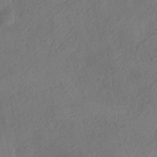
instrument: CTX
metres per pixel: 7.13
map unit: eHh
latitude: -42.8785
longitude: 120.8219
